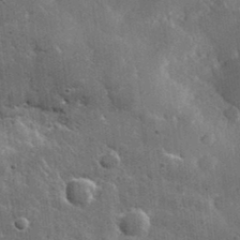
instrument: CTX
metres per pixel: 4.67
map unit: lHvf
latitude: 33.1214
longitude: -86.3278
